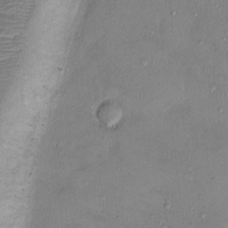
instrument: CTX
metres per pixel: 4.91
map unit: Ht
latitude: -3.2942
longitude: -14.2523
